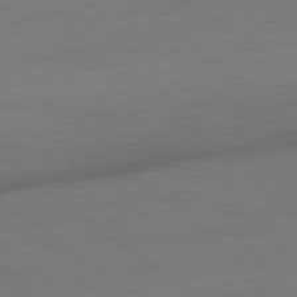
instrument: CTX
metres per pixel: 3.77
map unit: Ap
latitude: -78.7841
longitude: -55.7449
